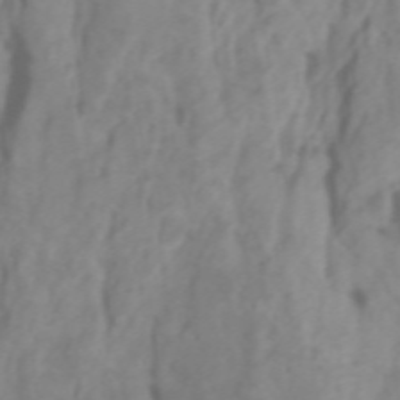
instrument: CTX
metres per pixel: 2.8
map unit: Htu
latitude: -5.4265
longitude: 137.2376
